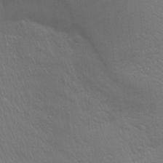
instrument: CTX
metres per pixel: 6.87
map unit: Aa
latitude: 27.1214
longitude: -138.8380
